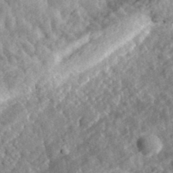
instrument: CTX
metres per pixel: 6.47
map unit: eHh
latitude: 34.6301
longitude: -78.9325
